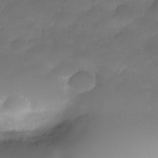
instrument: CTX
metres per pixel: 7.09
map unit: Nhe
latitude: -34.9542
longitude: -146.1578
